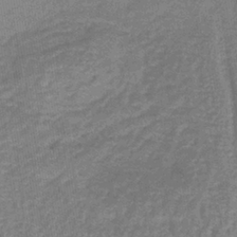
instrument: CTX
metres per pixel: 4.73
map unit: lHb
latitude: -39.3510
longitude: 59.7666
